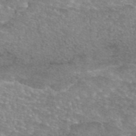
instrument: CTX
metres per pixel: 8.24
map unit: eAb
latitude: 45.6694
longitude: 103.5588
